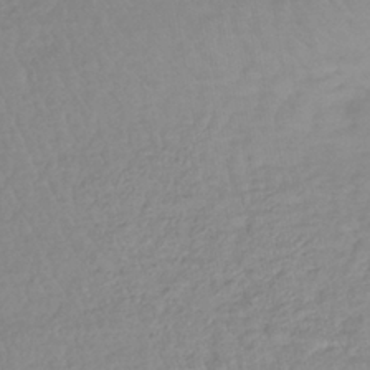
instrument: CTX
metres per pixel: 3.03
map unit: lHb
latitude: -41.4076
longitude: 71.5777
